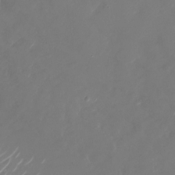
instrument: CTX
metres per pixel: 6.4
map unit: Nhu
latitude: -28.8975
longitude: -70.9891
